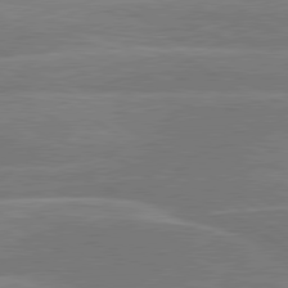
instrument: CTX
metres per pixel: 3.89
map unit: lApd
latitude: 79.8395
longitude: -122.7813
